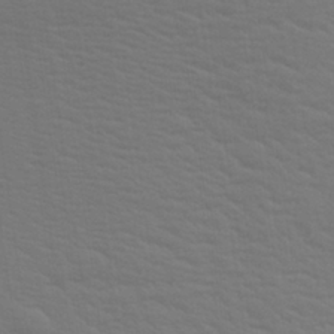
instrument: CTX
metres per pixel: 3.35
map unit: Aa
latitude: 28.7435
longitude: -139.3671
